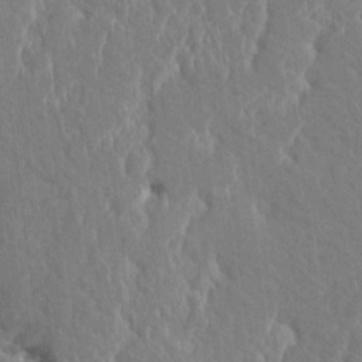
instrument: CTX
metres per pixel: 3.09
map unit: HNhu
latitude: 5.2726
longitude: -6.7435
